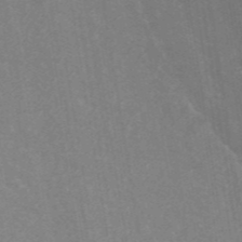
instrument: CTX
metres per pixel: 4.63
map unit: ANa
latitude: 44.1200
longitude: 28.1228
